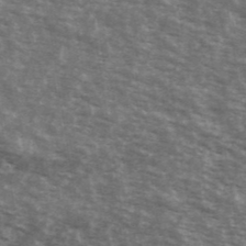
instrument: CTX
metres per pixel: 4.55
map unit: Ave
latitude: 40.3278
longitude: -109.8583
